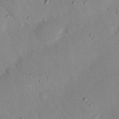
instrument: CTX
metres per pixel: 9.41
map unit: Nhu
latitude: 22.8569
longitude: -75.4426
